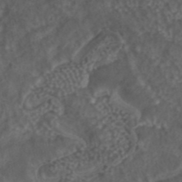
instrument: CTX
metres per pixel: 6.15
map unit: ANa
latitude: 43.2726
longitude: 23.7856
